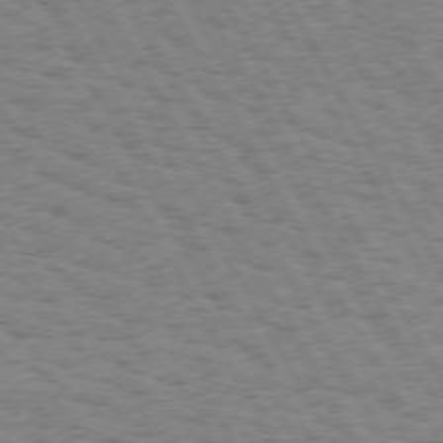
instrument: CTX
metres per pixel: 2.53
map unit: Hpe
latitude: 73.9151
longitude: -135.2159
